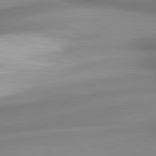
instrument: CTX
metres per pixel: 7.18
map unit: lApd
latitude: 80.6490
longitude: 179.4643
